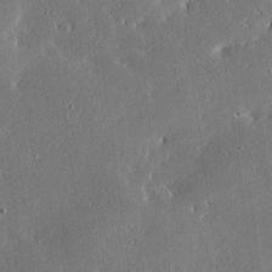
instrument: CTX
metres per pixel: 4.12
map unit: Ave
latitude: 17.6127
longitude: -139.8016
